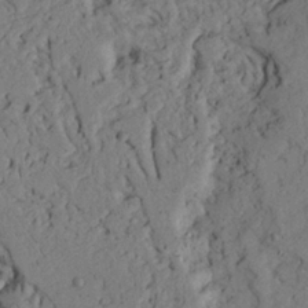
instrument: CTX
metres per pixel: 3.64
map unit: Ave
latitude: 23.6883
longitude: -132.6491
